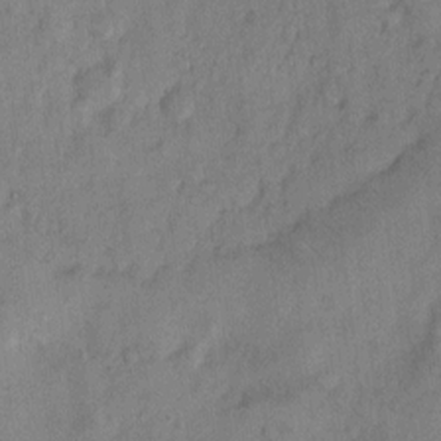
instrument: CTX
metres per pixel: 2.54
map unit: Hto
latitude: 9.0459
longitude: -58.5546
